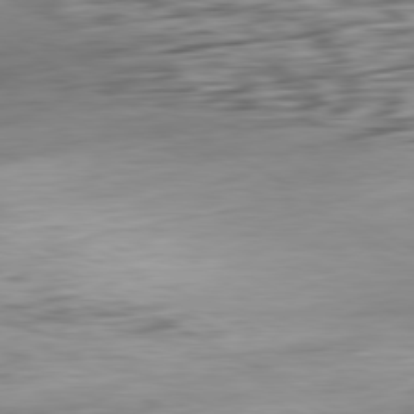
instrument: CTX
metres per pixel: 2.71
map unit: Ap
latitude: -81.0109
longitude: -96.3278
